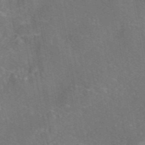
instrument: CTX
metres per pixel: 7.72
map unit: eAb
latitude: 45.8394
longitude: 108.0472
